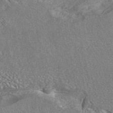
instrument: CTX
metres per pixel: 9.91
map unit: ANa
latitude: 44.9513
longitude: 27.3509
